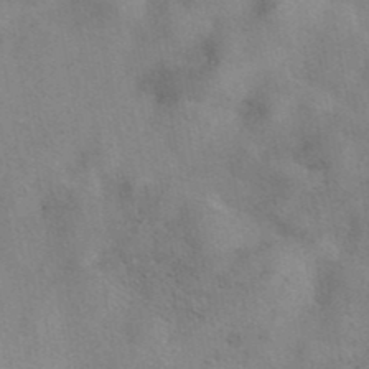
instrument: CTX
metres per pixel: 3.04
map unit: eAb
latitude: 40.9324
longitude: 108.1417
